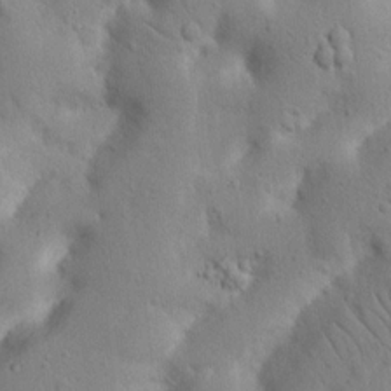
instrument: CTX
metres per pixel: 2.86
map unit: Nhu
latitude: 17.3104
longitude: -75.4238
